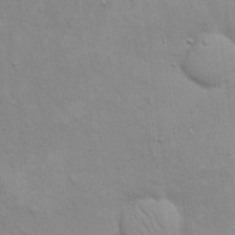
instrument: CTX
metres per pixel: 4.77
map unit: eHh
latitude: 16.2523
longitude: -66.2522
